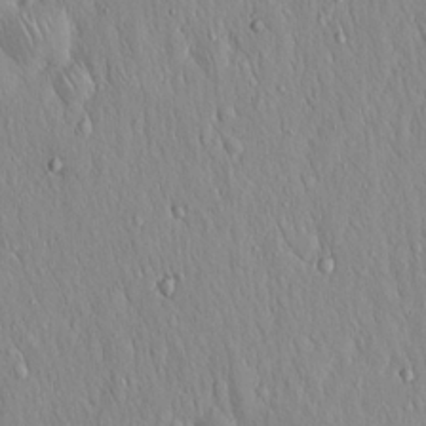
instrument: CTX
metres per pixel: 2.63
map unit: Hto
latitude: 16.9514
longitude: -58.1578
